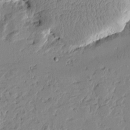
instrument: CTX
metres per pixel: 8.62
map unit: Htu
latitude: -1.6533
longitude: -178.2901
